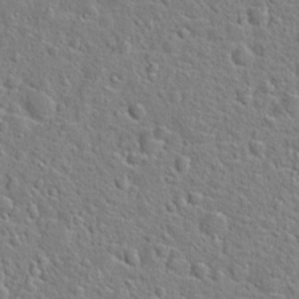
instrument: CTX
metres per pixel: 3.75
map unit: Hto
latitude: 23.0269
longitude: -46.3468
